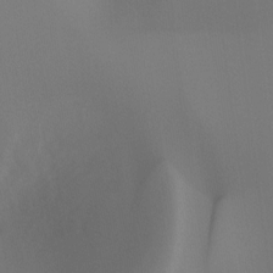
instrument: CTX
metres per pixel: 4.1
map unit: Ht
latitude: -9.4643
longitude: -46.5357
